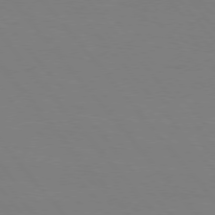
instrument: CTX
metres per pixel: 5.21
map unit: Hpe
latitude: 75.9339
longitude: -141.1592
